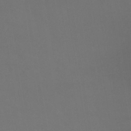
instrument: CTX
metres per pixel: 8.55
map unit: lHb
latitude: -39.1053
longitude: 74.5763
